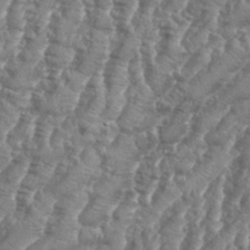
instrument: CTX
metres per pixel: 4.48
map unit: Aa
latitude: 34.8002
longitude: -136.5357
